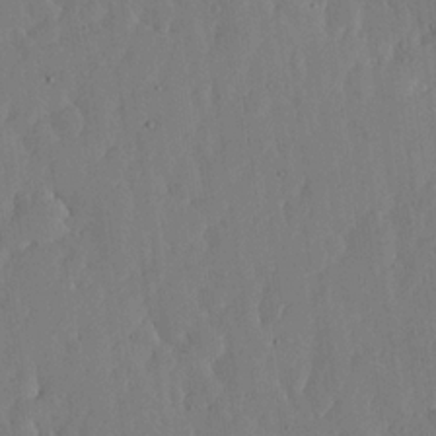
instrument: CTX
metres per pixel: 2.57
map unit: lHvf
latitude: 17.7639
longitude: -115.0269
